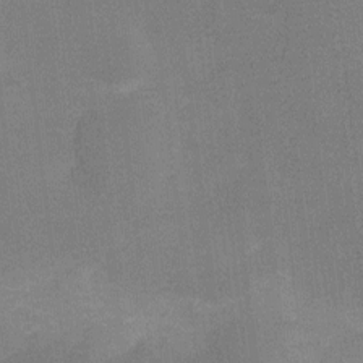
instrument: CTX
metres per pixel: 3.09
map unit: Ht
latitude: -3.6910
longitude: -19.7449
